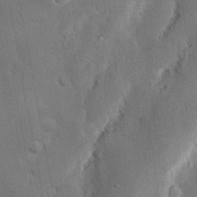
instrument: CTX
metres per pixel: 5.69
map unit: Nhu
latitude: 18.9513
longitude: -75.1025
